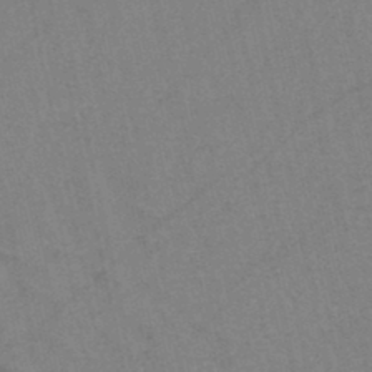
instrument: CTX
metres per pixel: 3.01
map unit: HNb
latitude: -45.1431
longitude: -41.7260
